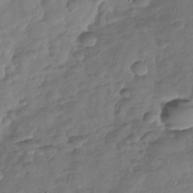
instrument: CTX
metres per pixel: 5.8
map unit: Nhu
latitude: -29.8233
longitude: -61.6505
